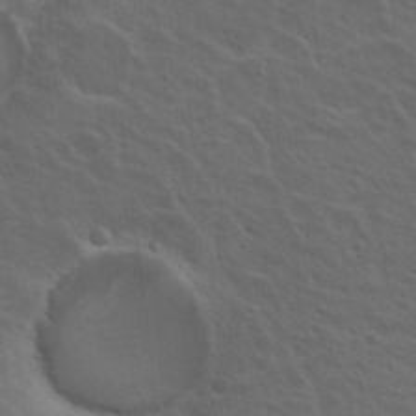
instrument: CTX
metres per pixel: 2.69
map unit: Hto
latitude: 18.1389
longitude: -33.2537
